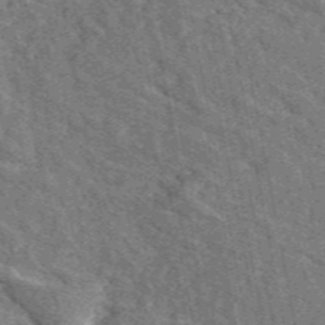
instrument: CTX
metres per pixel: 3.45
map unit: eAb
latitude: 48.3089
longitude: 119.9556
